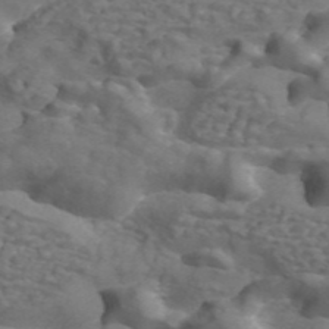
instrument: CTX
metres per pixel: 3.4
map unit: ANa
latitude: 44.1389
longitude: 25.3887
